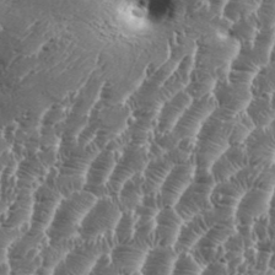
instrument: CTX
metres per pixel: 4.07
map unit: Aa
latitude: 34.6490
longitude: -135.1592
